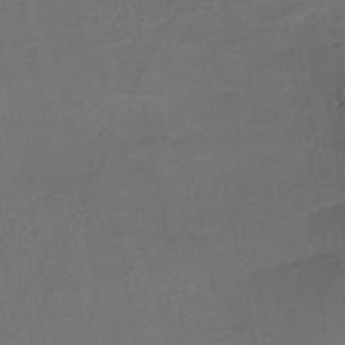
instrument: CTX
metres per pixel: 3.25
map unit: HNb
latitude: -47.8044
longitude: -40.1199
